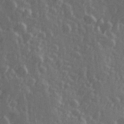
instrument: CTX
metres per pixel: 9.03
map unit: Hve
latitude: 26.7246
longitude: 146.8975
